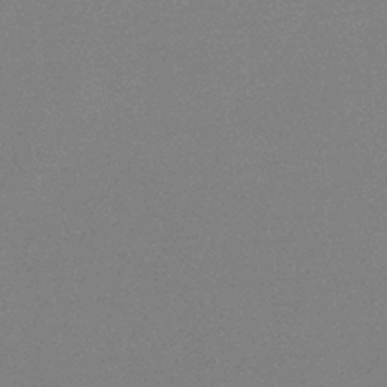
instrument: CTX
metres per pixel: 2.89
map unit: HNb
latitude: -34.6707
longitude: 52.8785
